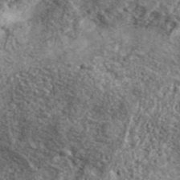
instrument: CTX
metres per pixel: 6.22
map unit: lHvf
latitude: 41.4048
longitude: -90.1200
